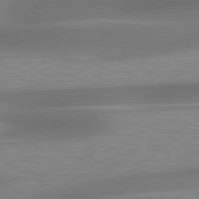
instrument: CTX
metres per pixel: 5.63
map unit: lApd
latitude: 79.4994
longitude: -91.7261
